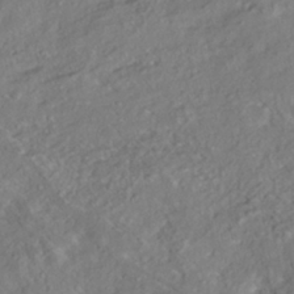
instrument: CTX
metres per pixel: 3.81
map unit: HNhu
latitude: -39.5588
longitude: 107.7100
